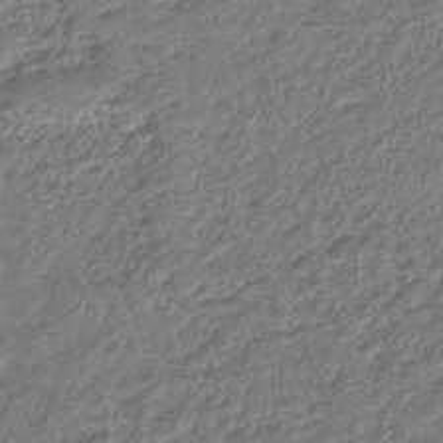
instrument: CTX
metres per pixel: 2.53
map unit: lHb
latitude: -41.2943
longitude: 69.8044
